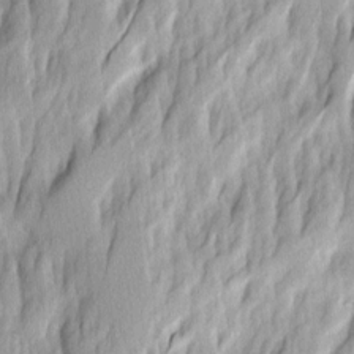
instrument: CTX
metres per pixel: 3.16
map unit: Ave
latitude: 14.7058
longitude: -134.9702
